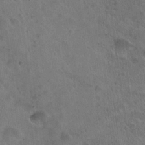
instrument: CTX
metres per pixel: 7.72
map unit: Hto
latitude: 22.4601
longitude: -54.0633
